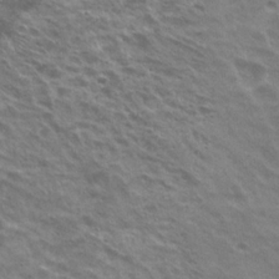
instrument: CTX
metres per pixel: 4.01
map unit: Hto
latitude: 22.1200
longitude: -31.3860
